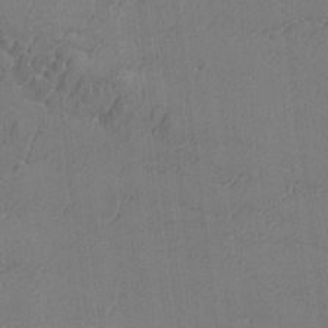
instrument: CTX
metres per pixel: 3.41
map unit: Ave
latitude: -8.4818
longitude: -122.2522
